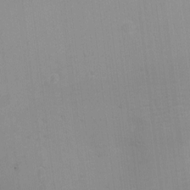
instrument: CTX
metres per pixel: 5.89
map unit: Nhu
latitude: 1.8961
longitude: -16.7057
